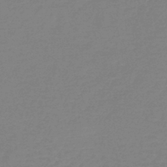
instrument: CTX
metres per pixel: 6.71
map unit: lHb
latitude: -42.5006
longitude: 75.1809
